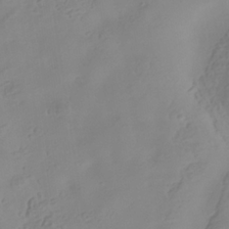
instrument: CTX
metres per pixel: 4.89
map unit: Hve
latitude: -34.1417
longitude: 91.6722
